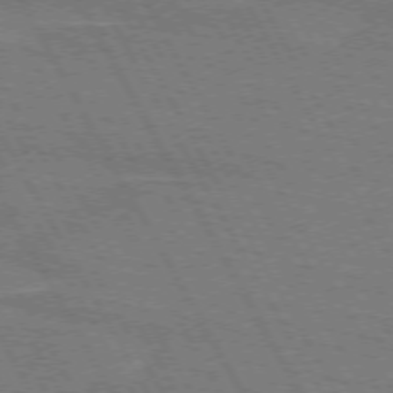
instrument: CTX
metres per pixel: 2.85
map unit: lApd
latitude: 71.8583
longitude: -55.4804
